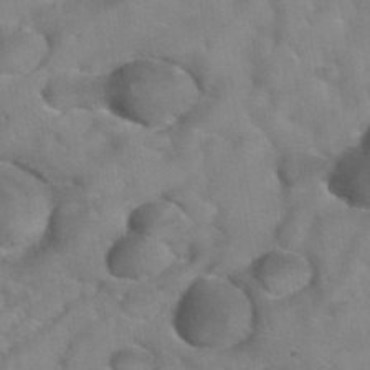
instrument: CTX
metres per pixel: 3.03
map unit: Hto
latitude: 39.8394
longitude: -42.7435
